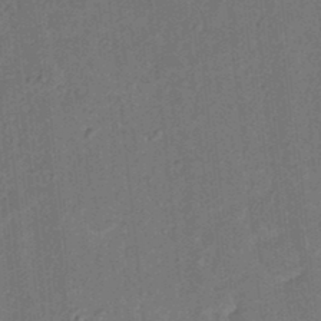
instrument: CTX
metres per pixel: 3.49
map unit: Nhu
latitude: 23.4048
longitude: -73.1215
